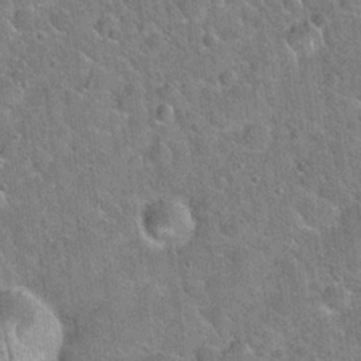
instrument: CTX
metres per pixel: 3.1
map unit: Hto
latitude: 20.9514
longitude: -50.9324
